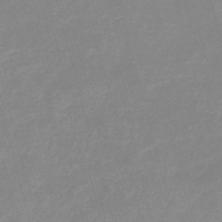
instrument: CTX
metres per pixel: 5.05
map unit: lHb
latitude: -40.2361
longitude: 76.1795
